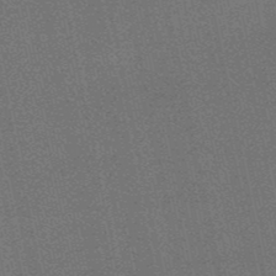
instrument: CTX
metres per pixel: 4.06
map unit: eHb
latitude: -50.2928
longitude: 79.6155
